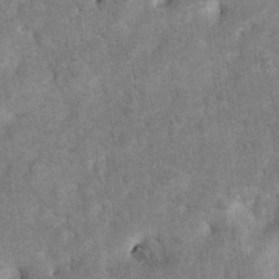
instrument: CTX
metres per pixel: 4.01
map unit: Nhu
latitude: 6.5924
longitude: -23.7450
